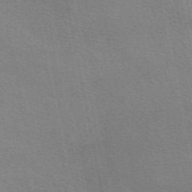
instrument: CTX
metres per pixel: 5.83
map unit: eAb
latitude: 50.8191
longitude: 111.8422
